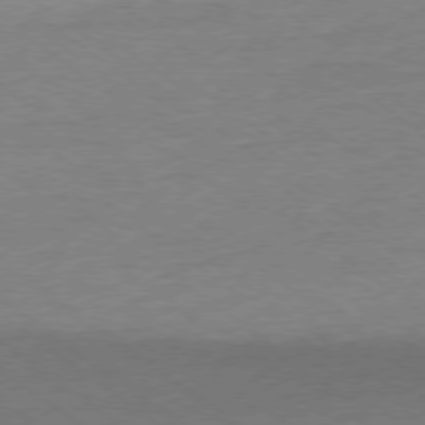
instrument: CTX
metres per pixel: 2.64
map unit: Ap
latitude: -78.6518
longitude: -99.9528
